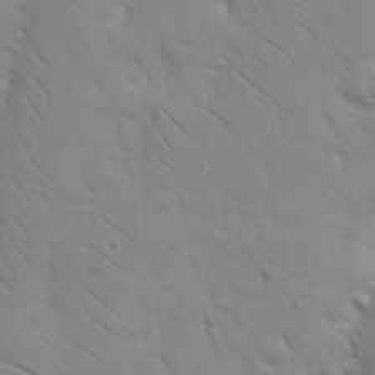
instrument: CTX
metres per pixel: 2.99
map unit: Nhu
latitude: 17.1781
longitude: -78.4034
